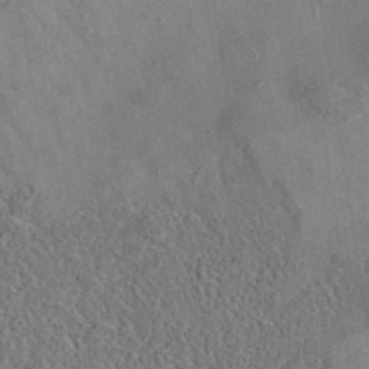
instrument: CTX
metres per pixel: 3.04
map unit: eAb
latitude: 35.8961
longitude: 111.3698
